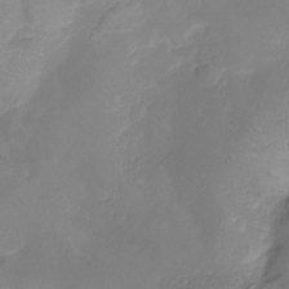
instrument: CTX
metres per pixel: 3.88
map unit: Ht
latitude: -9.6155
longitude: -35.8772
